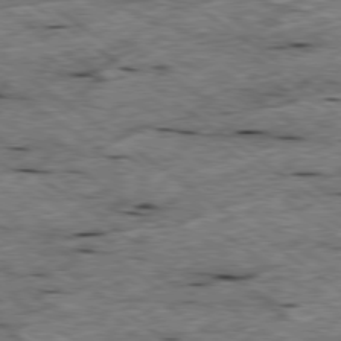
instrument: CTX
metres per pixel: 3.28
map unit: Ap
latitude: -79.5588
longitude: -88.3090
